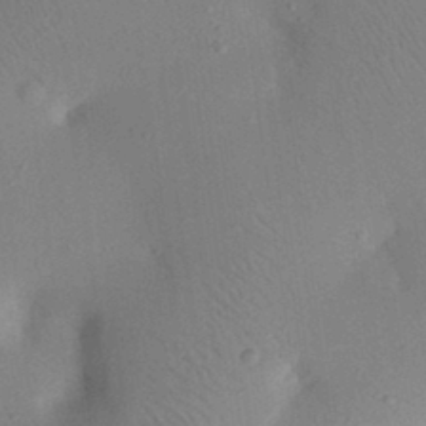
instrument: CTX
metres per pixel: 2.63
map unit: eHh
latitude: 25.1970
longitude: -70.2144
